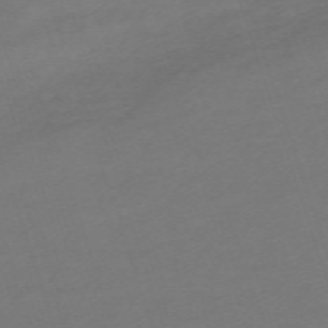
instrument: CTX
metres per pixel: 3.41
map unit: eHh
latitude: -63.2376
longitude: 53.4265
